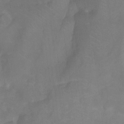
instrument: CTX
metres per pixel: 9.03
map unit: Ht
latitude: -10.3117
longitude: -39.3482
